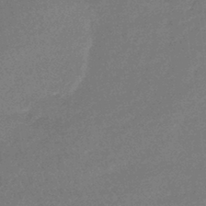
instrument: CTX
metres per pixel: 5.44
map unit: lHb
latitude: -41.7666
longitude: 66.5196
